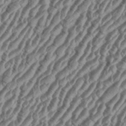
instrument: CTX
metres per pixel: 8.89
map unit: eHh
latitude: 36.7435
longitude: -135.6505
